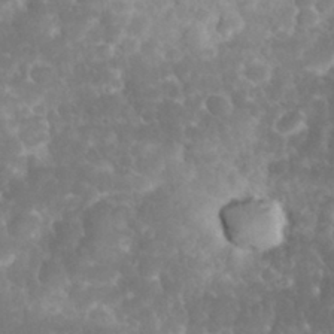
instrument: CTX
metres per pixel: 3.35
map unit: eHh
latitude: 32.6868
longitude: -63.6316
